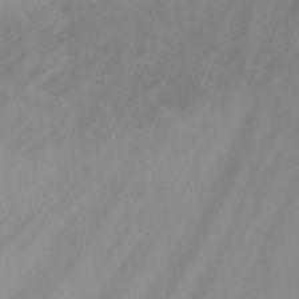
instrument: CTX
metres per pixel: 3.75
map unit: Ht
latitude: -2.9919
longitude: -28.2333
